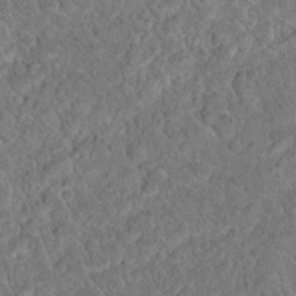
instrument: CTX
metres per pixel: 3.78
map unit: Hto
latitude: 17.5371
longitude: -37.2348
